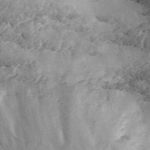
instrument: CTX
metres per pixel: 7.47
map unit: ANa
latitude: 45.5371
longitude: 37.5210
